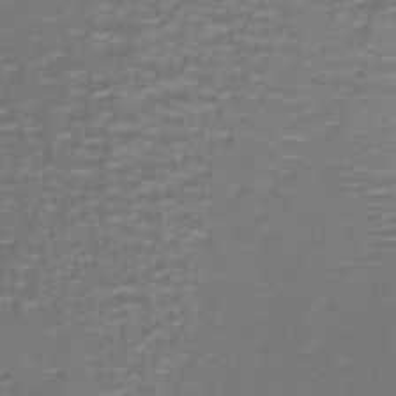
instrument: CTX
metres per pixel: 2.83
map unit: lHb
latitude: -41.0486
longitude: 58.4817
